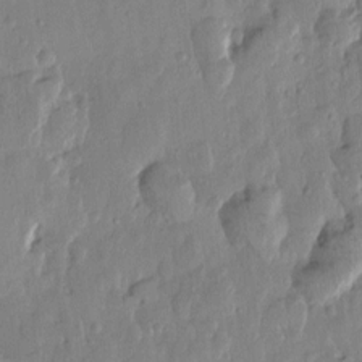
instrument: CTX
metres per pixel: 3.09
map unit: Htu
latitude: -0.1984
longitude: -176.9891
